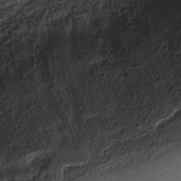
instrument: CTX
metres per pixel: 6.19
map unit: Nhe
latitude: -34.4062
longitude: -143.6505
